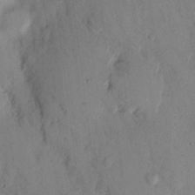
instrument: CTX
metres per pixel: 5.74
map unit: eHh
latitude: 12.2334
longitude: -61.7449
